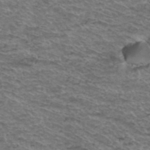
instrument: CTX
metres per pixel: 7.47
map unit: Hto
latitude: 38.0822
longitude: -44.2522
